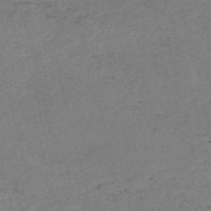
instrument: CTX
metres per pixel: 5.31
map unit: HNb
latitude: -54.5763
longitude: -46.5546
